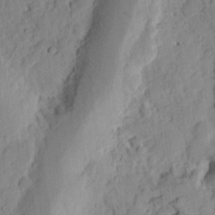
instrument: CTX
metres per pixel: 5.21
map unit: Ht
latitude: 9.7639
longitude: -74.6302
